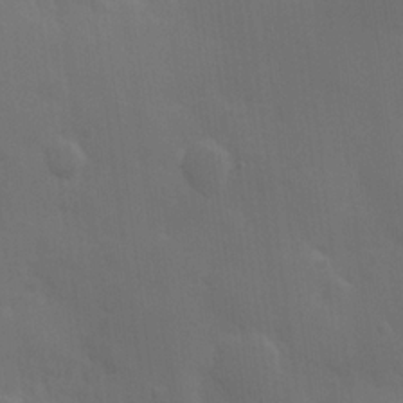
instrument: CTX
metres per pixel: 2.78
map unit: Hve
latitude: 19.7638
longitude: 150.7841
